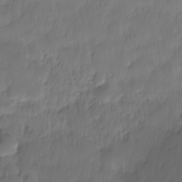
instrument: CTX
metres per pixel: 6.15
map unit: Nhe
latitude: -36.9163
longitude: -179.2726
